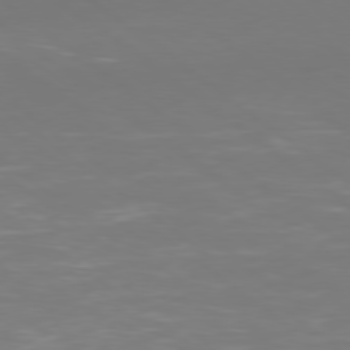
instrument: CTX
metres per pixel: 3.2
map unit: Ap
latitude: -79.6721
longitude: -60.5734
